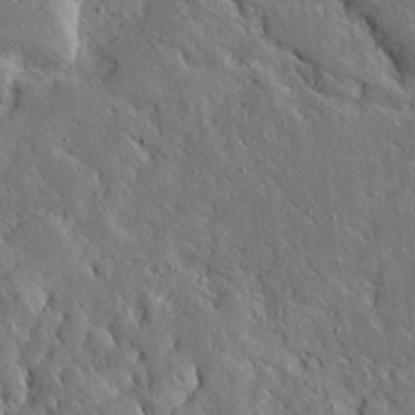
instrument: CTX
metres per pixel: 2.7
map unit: Ave
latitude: 14.6302
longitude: -139.6505
